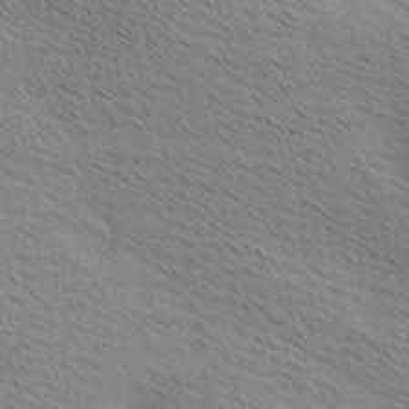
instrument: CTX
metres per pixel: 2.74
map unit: Hve
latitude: 2.5923
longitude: -123.7072
